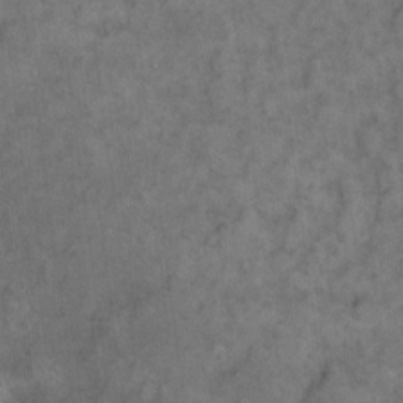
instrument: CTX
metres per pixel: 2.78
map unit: eHh
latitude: 12.9514
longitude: -64.2522
